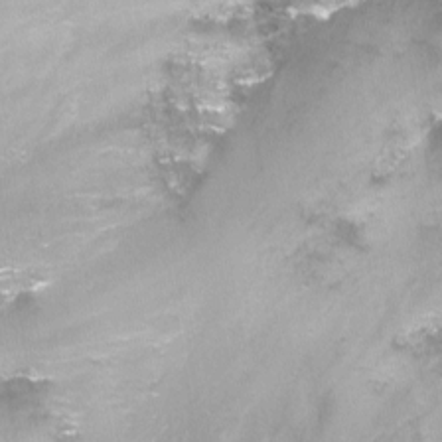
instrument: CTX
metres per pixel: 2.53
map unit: Nhu
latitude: -12.9542
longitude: -58.6113
